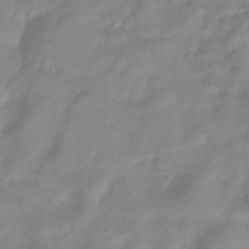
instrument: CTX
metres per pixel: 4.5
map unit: eHb
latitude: -40.7652
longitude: 81.0109
